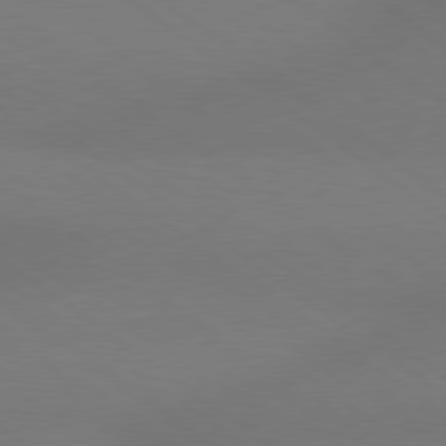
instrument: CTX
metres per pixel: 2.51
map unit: Hpe
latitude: 78.9325
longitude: -151.3481
